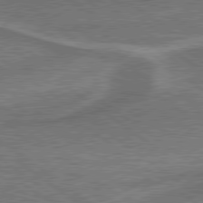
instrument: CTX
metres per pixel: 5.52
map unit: lApd
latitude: 79.4994
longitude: 174.0283
